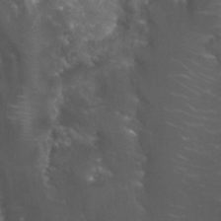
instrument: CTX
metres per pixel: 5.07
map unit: Nhu
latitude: 27.2915
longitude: -60.7435
